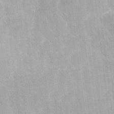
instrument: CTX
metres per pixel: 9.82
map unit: Ave
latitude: 12.2523
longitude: -106.3278
